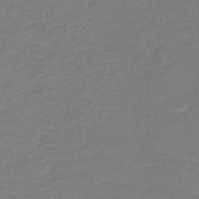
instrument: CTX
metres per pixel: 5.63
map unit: HNb
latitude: -44.6141
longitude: 50.9542
